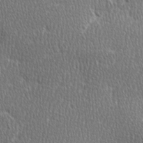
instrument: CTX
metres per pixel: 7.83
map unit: Ave
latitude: -0.7841
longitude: -114.7435
